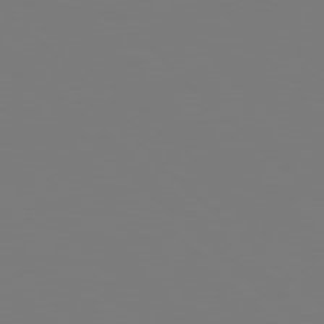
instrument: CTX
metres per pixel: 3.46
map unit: Hpe
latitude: 78.3279
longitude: -162.1767
